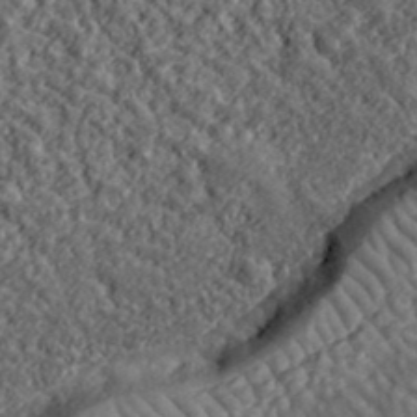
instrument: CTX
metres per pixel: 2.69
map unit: lHvf
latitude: 39.8583
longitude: -88.5357
